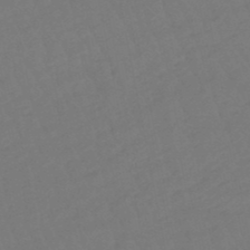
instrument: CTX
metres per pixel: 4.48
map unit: eHb
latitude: -48.7652
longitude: 85.6721
